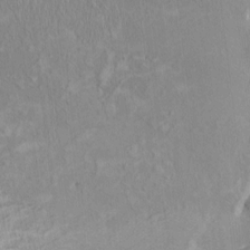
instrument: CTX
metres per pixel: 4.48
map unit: HNhu
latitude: 3.6694
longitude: -4.4412
